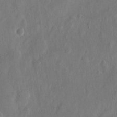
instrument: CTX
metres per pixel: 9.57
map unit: eHh
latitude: 13.6505
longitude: -72.4223
